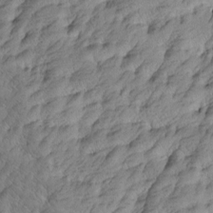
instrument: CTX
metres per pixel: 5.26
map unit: Htu
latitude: -4.4818
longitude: -176.6301
